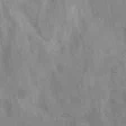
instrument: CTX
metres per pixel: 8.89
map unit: eAb
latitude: 40.8946
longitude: 106.6897
